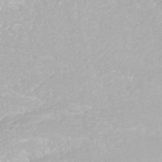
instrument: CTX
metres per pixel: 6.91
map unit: ANa
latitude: 40.5734
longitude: 23.4077
